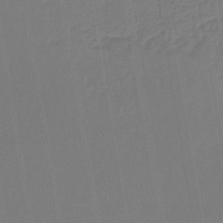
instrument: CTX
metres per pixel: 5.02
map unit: lHb
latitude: -44.4818
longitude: 60.7841
